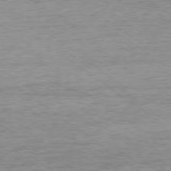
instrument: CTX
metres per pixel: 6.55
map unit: Ap
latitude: -78.7652
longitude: -101.7072
